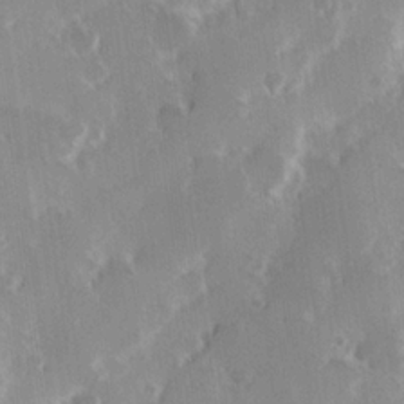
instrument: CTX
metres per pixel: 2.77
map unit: Hve
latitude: 23.7827
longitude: 146.3873
